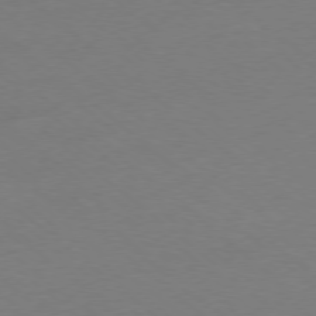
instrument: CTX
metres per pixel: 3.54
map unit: Ap
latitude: -78.1605
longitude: -69.3482
